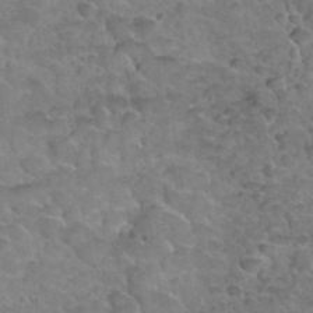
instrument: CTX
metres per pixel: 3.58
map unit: Hto
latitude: 35.4048
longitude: -51.2159
